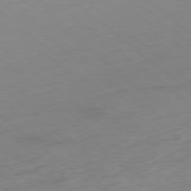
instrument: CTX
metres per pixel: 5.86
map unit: Hpe
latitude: -78.5951
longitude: -16.8758
